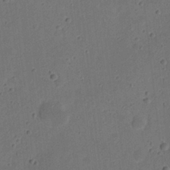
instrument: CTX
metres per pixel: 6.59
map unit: eHh
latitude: 21.8017
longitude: -70.0444
